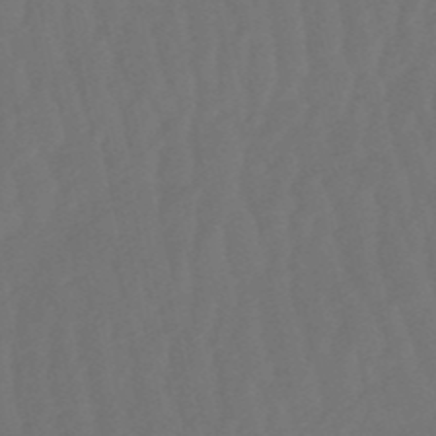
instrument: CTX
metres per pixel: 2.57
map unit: lHb
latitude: -50.8219
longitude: 81.1998
